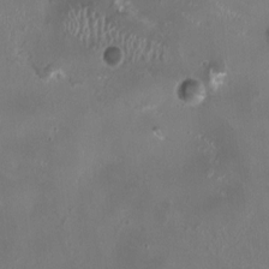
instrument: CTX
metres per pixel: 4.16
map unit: HNhu
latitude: 1.1025
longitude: -4.5546
